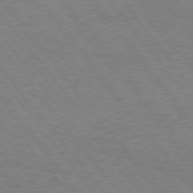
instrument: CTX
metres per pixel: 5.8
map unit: Hpe
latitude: 75.1403
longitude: -151.3292
